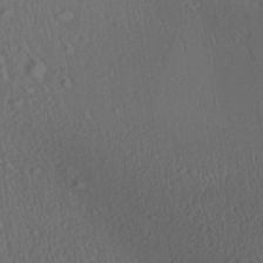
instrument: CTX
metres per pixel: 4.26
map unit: Aa
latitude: 26.7435
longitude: -137.6316
